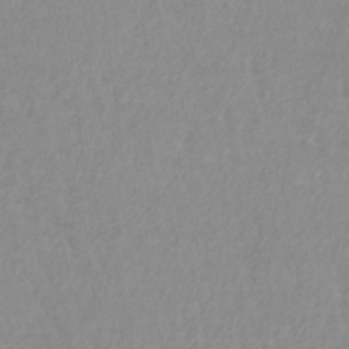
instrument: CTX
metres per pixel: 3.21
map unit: lHb
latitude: -40.1606
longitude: 65.6722
